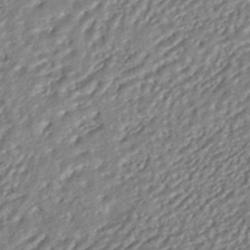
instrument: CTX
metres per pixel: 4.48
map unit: HNhu
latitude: -44.8408
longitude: 104.0661
